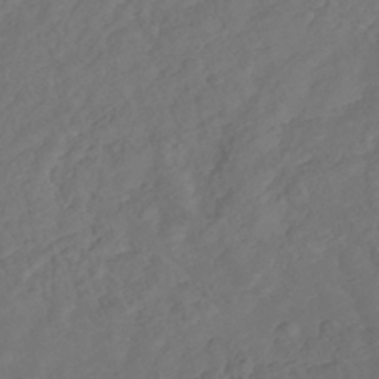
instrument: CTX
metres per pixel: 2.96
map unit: Nhe
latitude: -41.8422
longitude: -112.0255
